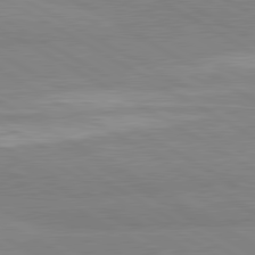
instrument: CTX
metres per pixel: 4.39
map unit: lApd
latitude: 80.9892
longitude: -178.3468
